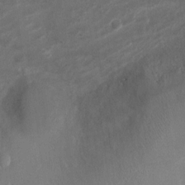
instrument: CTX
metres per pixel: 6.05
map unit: Ht
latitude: 1.9150
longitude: -19.6505
